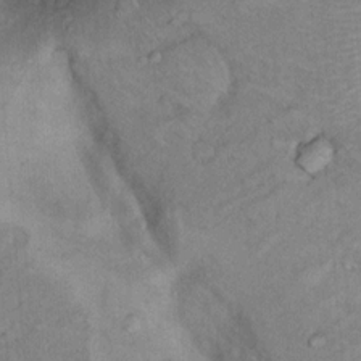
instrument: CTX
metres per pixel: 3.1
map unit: Nhu
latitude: 13.5371
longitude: -28.6112
